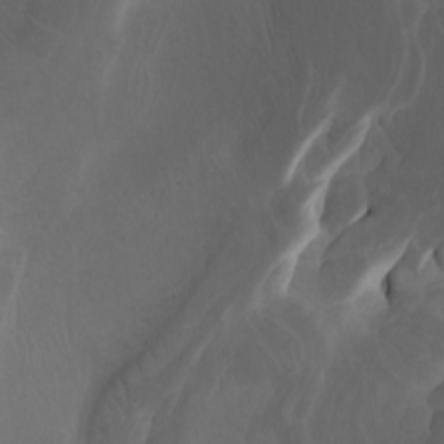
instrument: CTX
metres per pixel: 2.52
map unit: Htu
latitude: -7.8044
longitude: -66.0444
